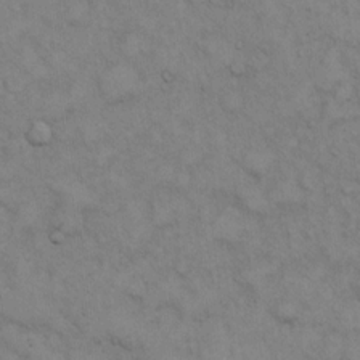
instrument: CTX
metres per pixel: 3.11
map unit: Hto
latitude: 13.0081
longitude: -60.5357
